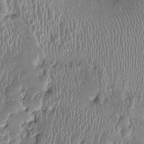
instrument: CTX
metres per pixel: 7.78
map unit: Ht
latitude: -0.5763
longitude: -13.5749
